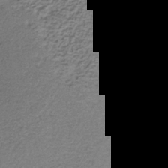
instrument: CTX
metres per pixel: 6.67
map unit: lHb
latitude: -34.8030
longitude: 61.8044
